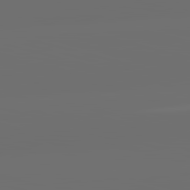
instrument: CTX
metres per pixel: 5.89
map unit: lApd
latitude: 83.7071
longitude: -131.3482
